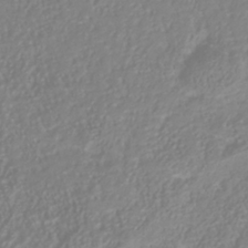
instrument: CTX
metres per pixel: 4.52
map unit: Nhu
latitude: -41.2187
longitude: -84.3845
